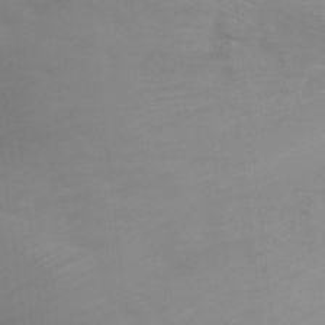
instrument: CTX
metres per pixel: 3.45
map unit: Ht
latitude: -0.7841
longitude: -32.5357
